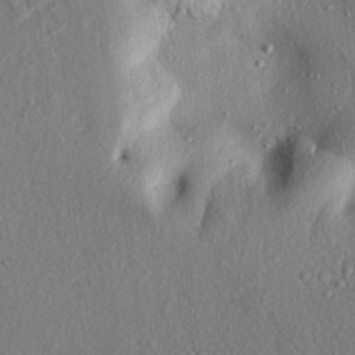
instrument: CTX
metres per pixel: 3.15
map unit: lAvf
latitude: 7.8205
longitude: 167.1053
